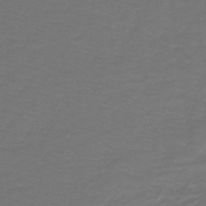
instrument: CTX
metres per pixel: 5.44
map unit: lHb
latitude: -43.5588
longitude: 56.4062
